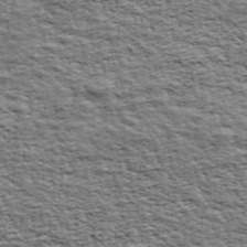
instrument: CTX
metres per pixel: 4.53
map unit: Ave
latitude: 43.3482
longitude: -111.6316
